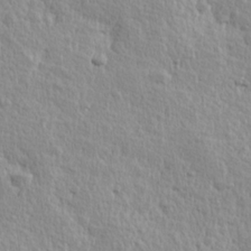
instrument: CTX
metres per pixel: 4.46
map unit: Hve
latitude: 24.9513
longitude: 144.3684
